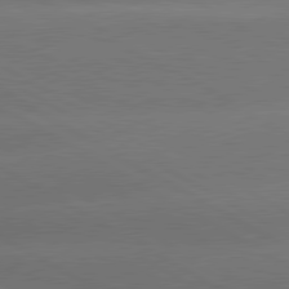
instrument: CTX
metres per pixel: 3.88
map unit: lApd
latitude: 80.5924
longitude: -146.3657
